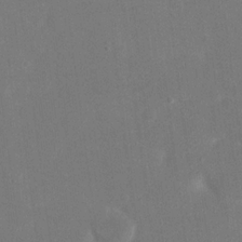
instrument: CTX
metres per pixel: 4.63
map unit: eHh
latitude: 18.8191
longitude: -70.7813
